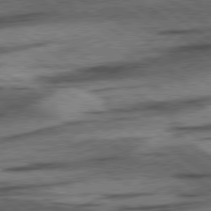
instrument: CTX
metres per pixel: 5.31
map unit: lApd
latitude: 78.4790
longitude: -53.3671
